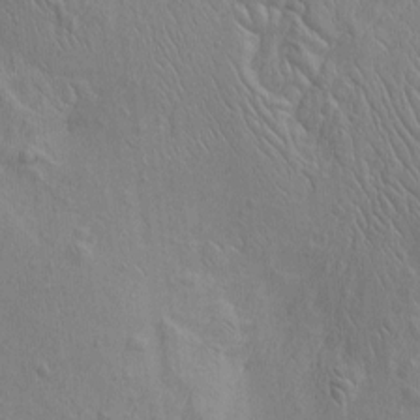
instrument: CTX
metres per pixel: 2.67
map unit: Htu
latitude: -3.3509
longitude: 156.9164
